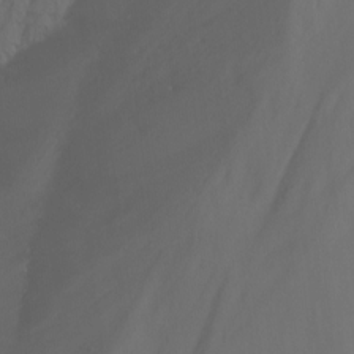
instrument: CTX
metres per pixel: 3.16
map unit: Nhu
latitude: -15.5966
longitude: -50.9324
